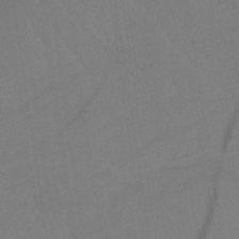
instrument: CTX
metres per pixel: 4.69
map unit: HNb
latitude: -32.3118
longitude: 63.4832
